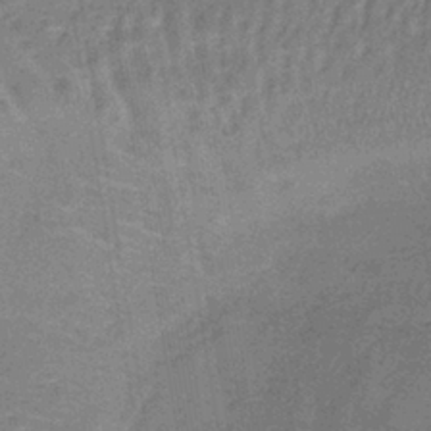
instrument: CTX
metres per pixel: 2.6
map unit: lHb
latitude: -39.6344
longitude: 59.8422
